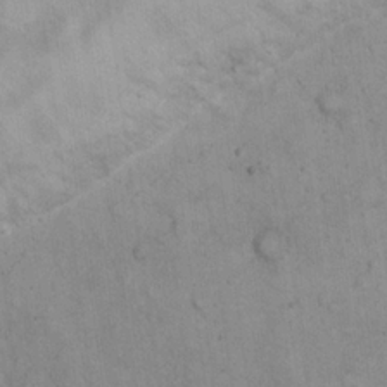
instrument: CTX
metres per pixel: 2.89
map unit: eHh
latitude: 21.3104
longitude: -62.1011
